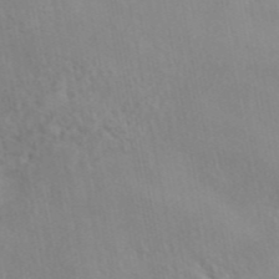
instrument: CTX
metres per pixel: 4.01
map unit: ANa
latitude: 46.6302
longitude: 27.2564
